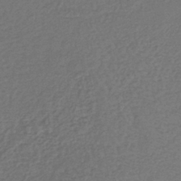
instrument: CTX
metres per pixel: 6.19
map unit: lHb
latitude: -39.5777
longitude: 62.3306
